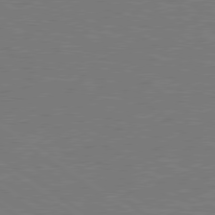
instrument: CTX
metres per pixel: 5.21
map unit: lApd
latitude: 78.9703
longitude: -95.4616
